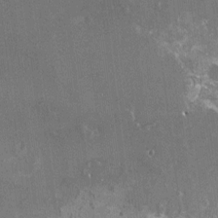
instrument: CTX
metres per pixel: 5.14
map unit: HNhu
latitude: 0.4601
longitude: 6.3873
